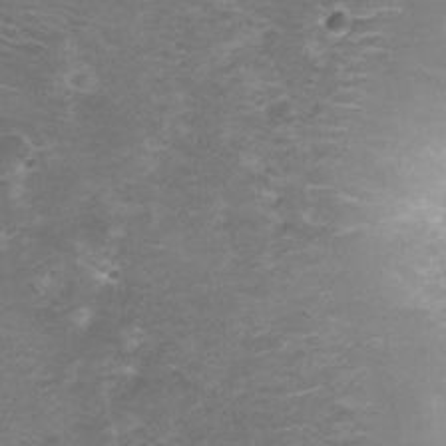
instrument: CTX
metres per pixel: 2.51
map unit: Nhu
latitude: 3.4048
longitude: -17.5749
